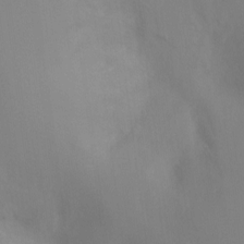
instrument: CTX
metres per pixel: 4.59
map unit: Ht
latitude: -11.5588
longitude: -45.6127
